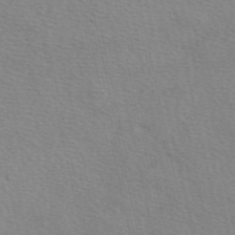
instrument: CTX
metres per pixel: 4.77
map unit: eAb
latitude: 50.0255
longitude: 120.4062
